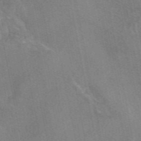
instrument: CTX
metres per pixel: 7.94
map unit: eAb
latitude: 49.0647
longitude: 121.1242
